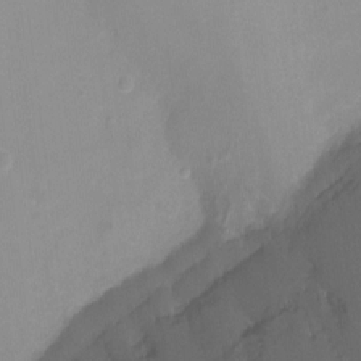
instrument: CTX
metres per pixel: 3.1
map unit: Ht
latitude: -6.2739
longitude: -29.0836
